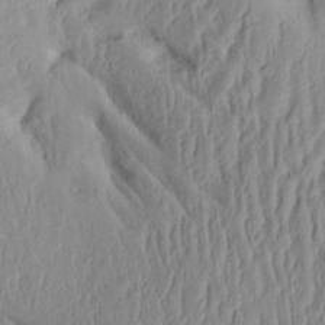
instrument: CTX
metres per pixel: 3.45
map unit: Aa
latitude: 29.1214
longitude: -132.9136
